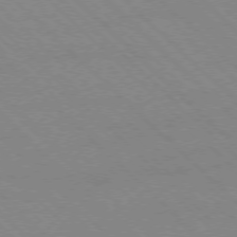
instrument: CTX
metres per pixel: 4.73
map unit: Ap
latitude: -77.6155
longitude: -66.3467
